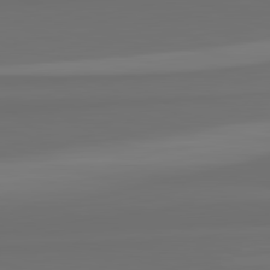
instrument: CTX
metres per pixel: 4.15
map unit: lApd
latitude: 82.7624
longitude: 164.5385
